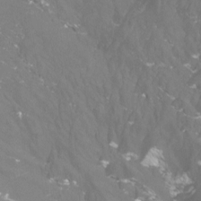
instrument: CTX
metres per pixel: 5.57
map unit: Htu
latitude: -13.1620
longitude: -48.4790
